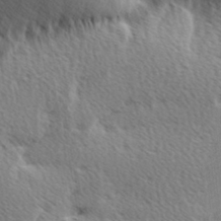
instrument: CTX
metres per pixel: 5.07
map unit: Ave
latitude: 10.3278
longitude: -107.0081
